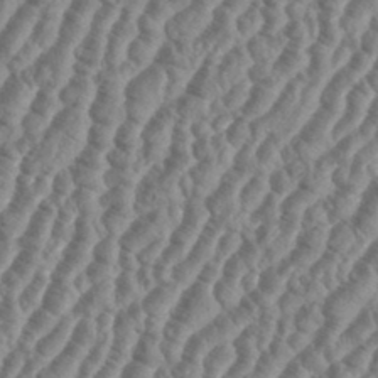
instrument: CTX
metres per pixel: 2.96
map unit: eHh
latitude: 36.7246
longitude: -136.2145
